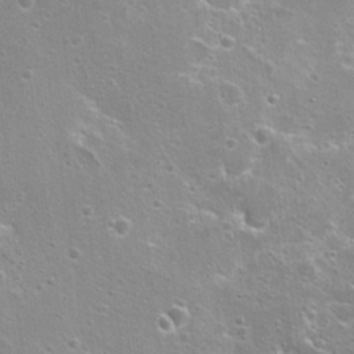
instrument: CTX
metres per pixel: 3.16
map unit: Hto
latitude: 22.5168
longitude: -41.9906
